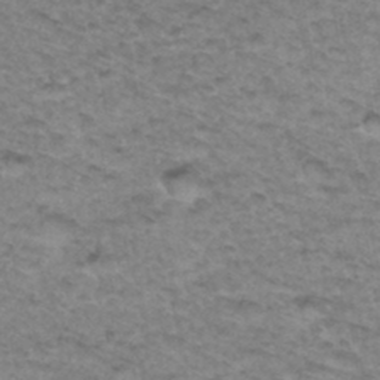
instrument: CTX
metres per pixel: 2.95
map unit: Hto
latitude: 34.6679
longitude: -47.8962
